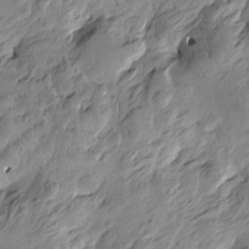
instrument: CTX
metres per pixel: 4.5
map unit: Htu
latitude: -4.5573
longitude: -178.2334
